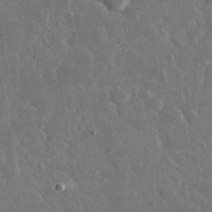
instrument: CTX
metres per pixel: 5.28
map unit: lHvf
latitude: 33.3293
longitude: -87.4426
